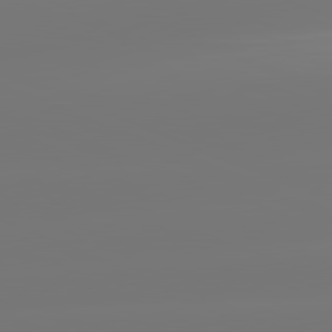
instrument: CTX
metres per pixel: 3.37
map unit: lApd
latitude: 81.8205
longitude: -150.5356
